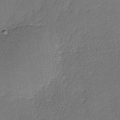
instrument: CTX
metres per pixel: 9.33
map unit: lHvf
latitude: -11.2376
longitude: -99.5182
